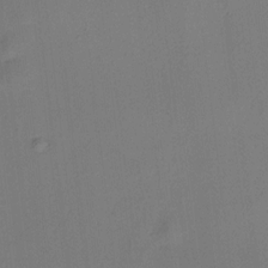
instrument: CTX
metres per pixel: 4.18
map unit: HNhu
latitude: 8.7057
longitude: 15.3132
